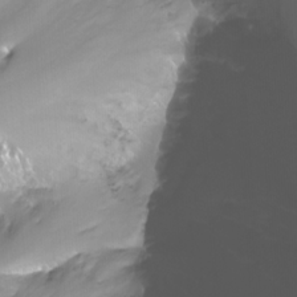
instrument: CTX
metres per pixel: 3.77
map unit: Nhu
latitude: -13.6344
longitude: -63.3293
